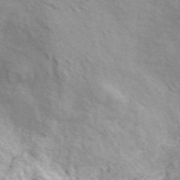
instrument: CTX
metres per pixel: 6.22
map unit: ANa
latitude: 45.7260
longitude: 29.9556
